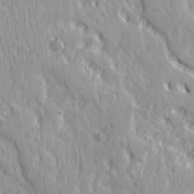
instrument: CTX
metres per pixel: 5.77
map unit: Ave
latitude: 21.8206
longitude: -134.6112
